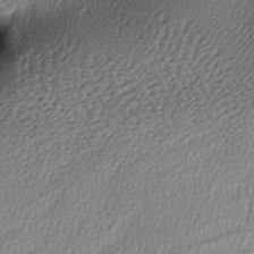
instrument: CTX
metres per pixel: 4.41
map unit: lAa
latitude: -6.4818
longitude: -123.1403
